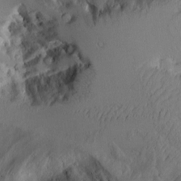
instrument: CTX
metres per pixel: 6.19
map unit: Aa
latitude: 10.1767
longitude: -126.2523
